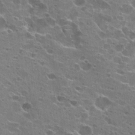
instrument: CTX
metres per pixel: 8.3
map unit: Hto
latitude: 22.3089
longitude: -41.9339
